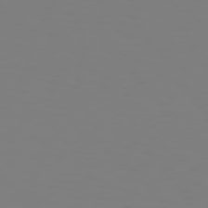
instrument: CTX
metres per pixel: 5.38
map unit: Hpe
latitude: 74.9136
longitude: -126.8569
